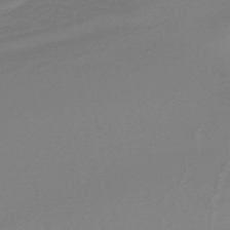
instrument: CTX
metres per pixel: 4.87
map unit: lHb
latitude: -44.0661
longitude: 78.2361
